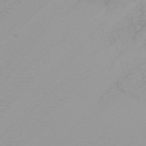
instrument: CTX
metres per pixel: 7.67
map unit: Nhu
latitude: -4.8219
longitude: -79.6883
